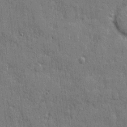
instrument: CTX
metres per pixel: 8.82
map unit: eHh
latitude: 4.7624
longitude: -75.5560
